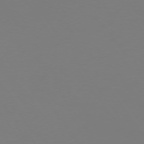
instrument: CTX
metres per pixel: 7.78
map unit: Hpe
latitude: 73.8962
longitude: -123.6127
